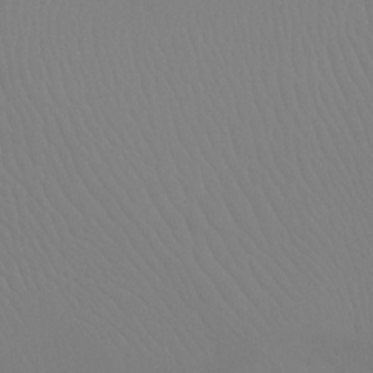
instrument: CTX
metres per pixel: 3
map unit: Ht
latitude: -8.6140
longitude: -32.4601
